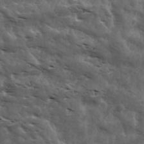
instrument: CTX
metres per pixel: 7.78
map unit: Ave
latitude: 18.1766
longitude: -131.8962
